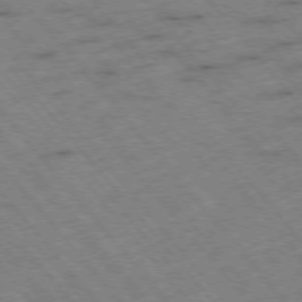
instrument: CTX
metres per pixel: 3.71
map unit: Hpe
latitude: -76.3495
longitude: -10.1956
